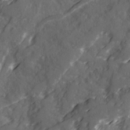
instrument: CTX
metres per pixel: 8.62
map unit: Ave
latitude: 20.8002
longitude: -131.5938
